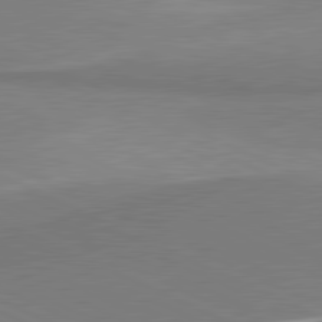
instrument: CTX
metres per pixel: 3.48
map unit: lApd
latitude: 81.2915
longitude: 156.3684
